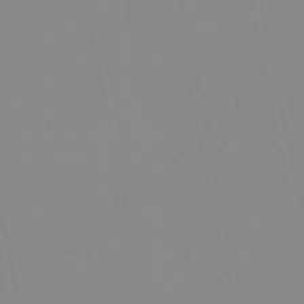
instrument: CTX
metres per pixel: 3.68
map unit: HNb
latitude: -56.1983
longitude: -42.3656
